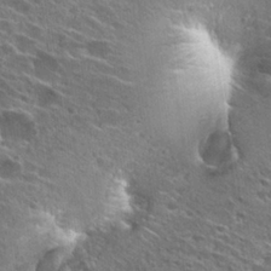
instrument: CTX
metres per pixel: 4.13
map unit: Hto
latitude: 26.6491
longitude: -44.6490
